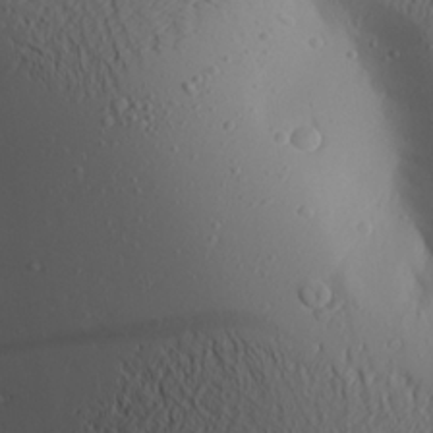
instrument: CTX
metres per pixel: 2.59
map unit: Aa
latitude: 24.1011
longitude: -144.2333
